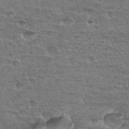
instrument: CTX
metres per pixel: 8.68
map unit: Hto
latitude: 34.5545
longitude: -45.0836
